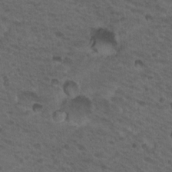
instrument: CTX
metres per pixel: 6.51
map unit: Nhu
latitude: 19.1025
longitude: -32.5168
